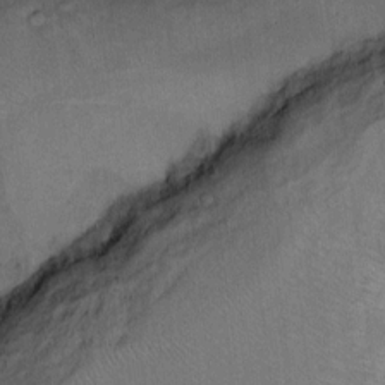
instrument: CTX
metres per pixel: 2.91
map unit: Ht
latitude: 8.5546
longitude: -36.4790
